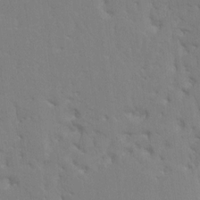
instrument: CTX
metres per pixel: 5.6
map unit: HNhu
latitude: 7.7827
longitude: -2.2522
